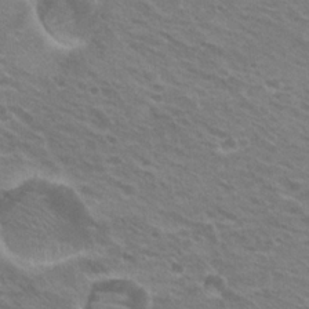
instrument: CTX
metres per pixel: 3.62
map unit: Hto
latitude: 21.9717
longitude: -31.3293
